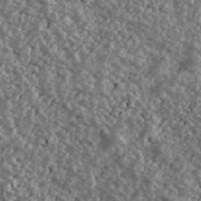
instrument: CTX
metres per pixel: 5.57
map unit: Ave
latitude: 40.2522
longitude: -111.5749
